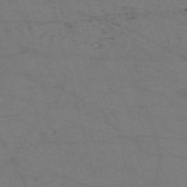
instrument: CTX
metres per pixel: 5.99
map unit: Nve
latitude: -57.5588
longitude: 51.0108
